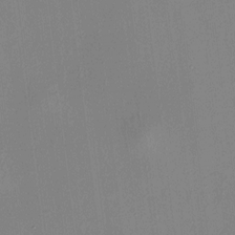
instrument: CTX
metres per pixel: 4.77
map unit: HNhu
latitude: 8.4223
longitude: 14.0094
